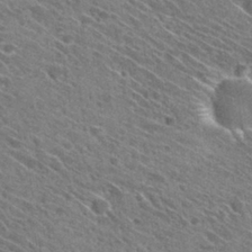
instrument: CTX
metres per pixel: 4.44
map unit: Hto
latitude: 30.0822
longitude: -45.5560
